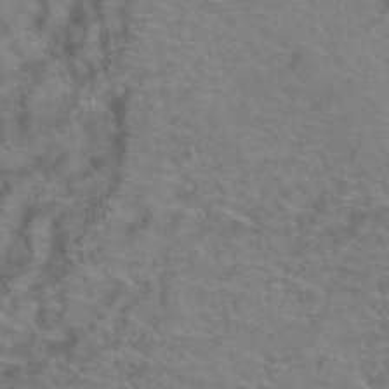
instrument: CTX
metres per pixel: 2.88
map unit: Hto
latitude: 38.4412
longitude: -42.3089
